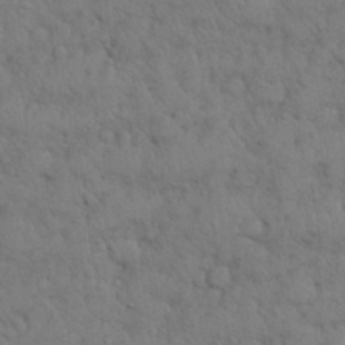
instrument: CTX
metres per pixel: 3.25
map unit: Nhu
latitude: 28.5734
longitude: -69.7072
